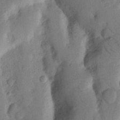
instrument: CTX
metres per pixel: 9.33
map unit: Nhu
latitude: 18.3089
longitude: -76.6868
